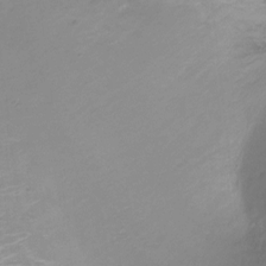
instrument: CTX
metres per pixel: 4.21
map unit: Hto
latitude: -11.0864
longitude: -39.7261
